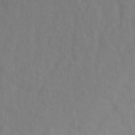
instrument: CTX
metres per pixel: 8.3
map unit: Ht
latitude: -2.5762
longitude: -33.8205
